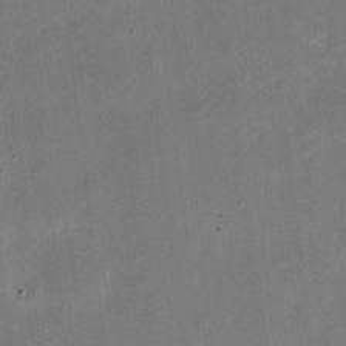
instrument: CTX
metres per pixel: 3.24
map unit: eHh
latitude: 4.7435
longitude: -66.4979
